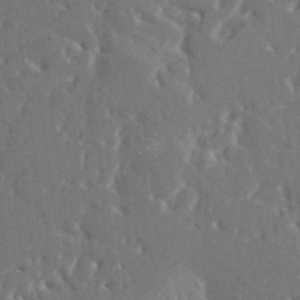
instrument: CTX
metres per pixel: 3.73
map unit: HNhu
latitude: 5.2159
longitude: 10.3495
